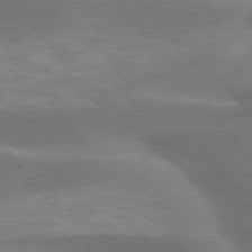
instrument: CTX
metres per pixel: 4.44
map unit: lApd
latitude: 75.5938
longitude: -57.7827
